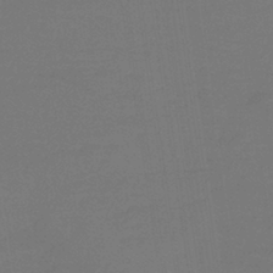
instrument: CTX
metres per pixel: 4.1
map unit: HNb
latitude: -37.7855
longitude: 54.7085
